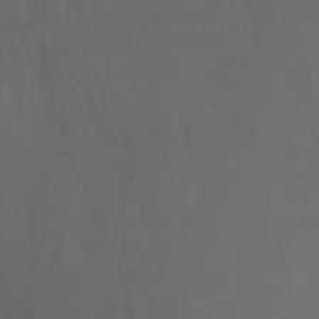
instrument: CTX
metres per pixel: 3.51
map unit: Nhu
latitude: -12.3684
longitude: -72.9514
